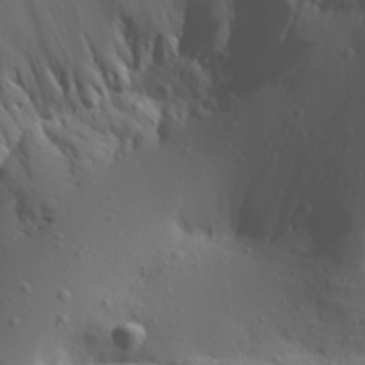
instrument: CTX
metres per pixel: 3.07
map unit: Aa
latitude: 29.7260
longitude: -133.3293
